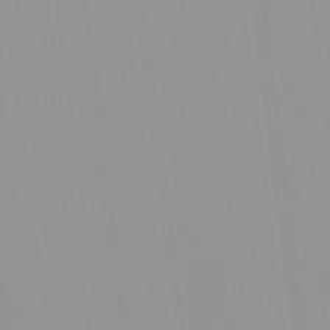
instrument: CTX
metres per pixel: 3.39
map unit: HNhu
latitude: -0.5763
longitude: -5.8016
